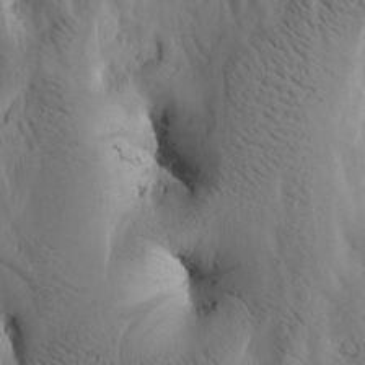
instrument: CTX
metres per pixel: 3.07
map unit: Htu
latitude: -2.7652
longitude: 169.2942
